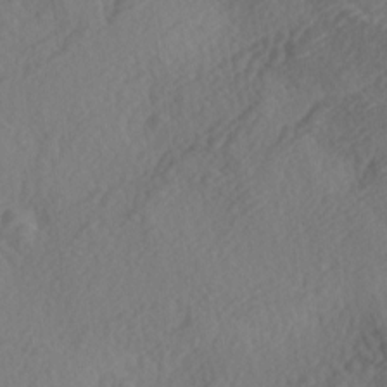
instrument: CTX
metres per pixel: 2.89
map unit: lAa
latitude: -4.0661
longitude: -123.5560
